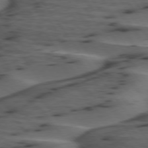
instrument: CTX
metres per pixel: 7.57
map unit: lApd
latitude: 75.4049
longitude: -70.6301
